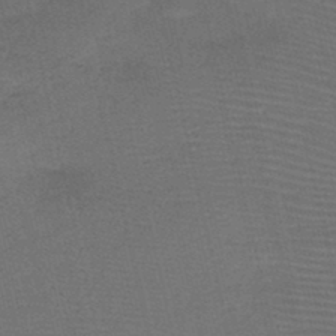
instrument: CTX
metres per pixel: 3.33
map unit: HNb
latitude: -47.6910
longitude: -41.5182
